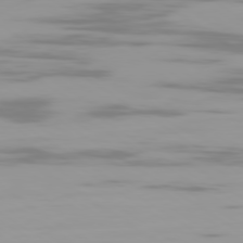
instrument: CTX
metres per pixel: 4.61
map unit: Ap
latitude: -79.7666
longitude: -102.9891
